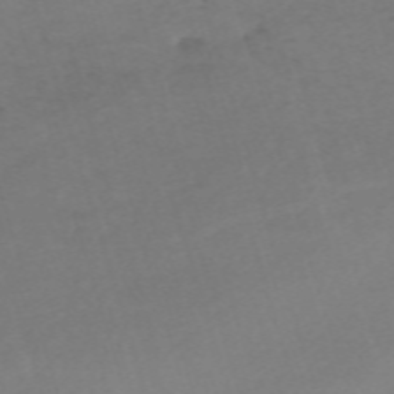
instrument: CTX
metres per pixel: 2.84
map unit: eHh
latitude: -61.9367
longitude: 51.0675
